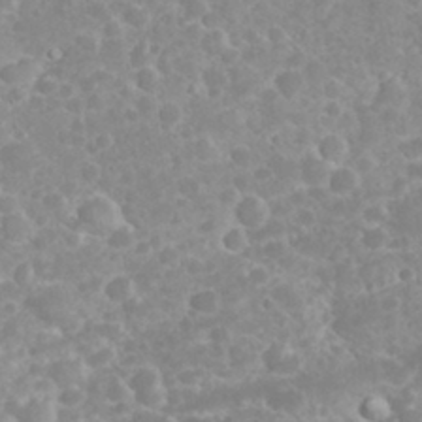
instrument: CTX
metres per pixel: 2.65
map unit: eHh
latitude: 32.4034
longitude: -61.1781
